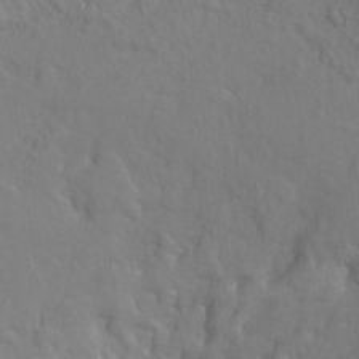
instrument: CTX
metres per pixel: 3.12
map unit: Ht
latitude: -7.2754
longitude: -35.3670
